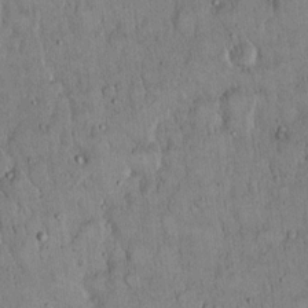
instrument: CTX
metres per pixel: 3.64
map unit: Hto
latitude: 14.7625
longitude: -57.6315
